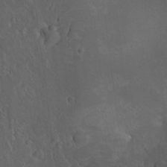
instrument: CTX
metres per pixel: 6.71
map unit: lAvf
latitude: 8.4601
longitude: 169.0486
